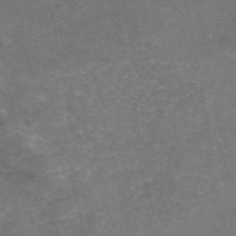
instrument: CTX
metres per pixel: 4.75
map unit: eAb
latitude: 47.5560
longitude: 104.5007
